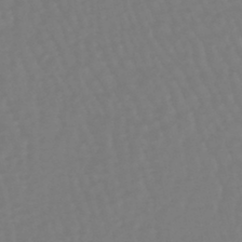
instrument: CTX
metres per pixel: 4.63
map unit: eHb
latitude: -46.3117
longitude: 81.1809
